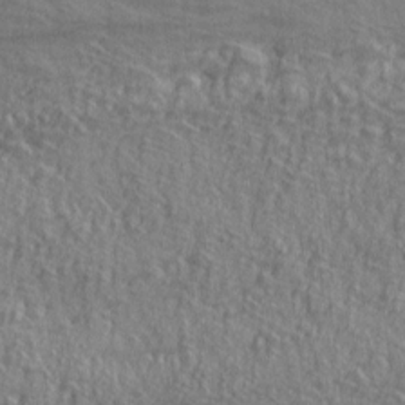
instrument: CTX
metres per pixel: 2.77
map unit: lAa
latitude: 4.3467
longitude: -113.1592
